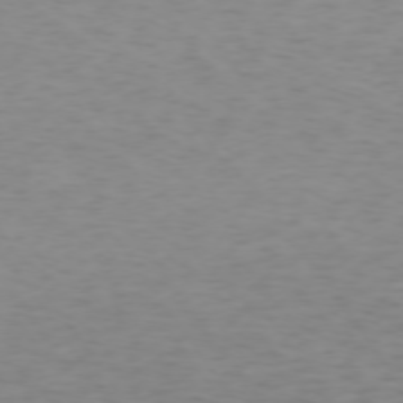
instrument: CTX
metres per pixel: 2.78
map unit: Ap
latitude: -74.6330
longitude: -80.1200
